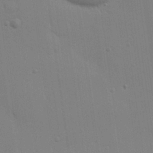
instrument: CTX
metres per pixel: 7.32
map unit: Hve
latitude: 26.5168
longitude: -92.8947
